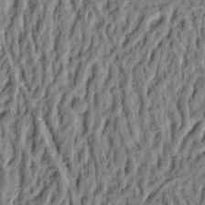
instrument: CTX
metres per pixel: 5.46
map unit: Ht
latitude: 8.8569
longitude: -75.4993
